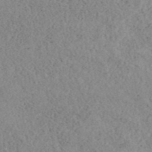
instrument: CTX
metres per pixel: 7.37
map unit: ANa
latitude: 41.1025
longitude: 18.5763
